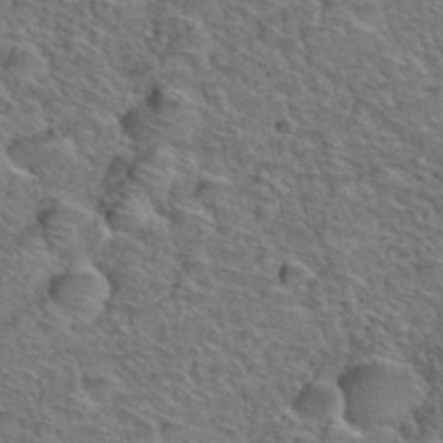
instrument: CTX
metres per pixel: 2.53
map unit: Hto
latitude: 38.3656
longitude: -44.9136
